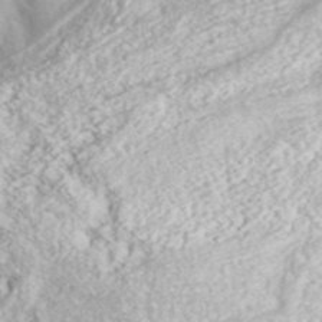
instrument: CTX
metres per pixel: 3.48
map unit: ANa
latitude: 42.9892
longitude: 35.6722
